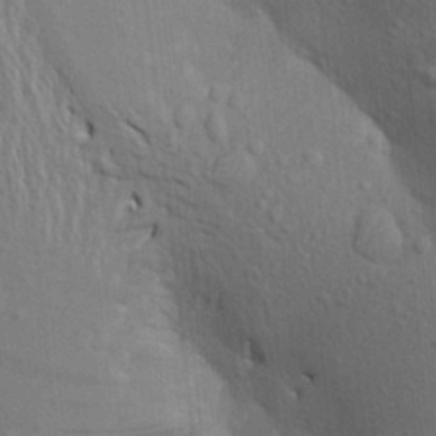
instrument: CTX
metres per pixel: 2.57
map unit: Aa
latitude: 19.1403
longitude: -149.5182
